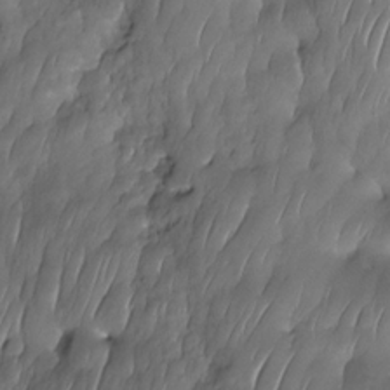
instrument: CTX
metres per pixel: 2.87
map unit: Nhe
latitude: -31.1620
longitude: -140.0822
